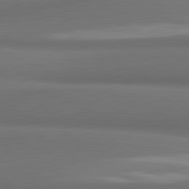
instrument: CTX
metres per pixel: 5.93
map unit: lApd
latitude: 81.7450
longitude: 170.4251
